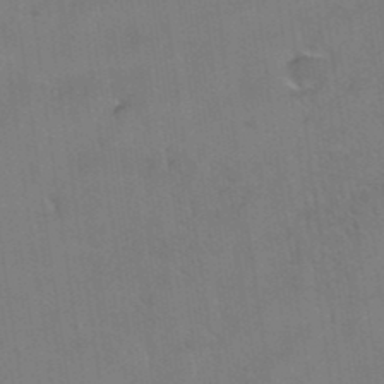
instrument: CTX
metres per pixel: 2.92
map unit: Hto
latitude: 36.7246
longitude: -46.3279
